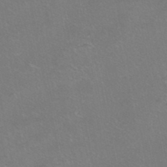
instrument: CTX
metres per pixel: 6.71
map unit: HNhu
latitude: -40.8030
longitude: 103.5021
